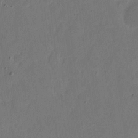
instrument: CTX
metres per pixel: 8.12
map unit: eHh
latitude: 6.9703
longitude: -66.6868
